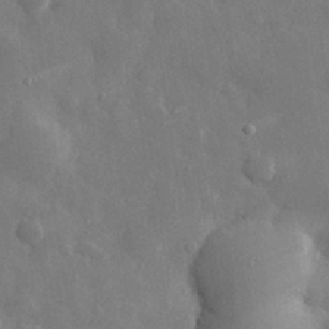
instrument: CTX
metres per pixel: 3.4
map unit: eHh
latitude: 29.4237
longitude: -79.0648
